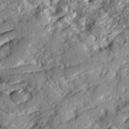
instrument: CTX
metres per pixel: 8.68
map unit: Ave
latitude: 18.7057
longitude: -129.4804
